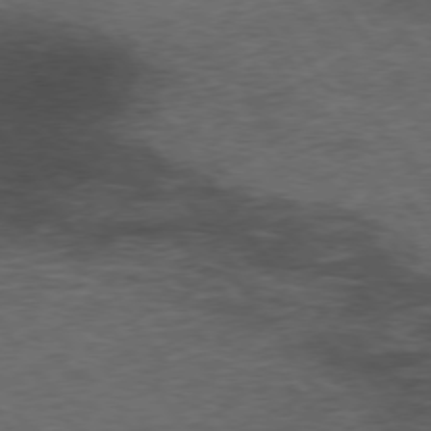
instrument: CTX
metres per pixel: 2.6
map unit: Hpe
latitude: 74.2334
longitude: -142.8758
